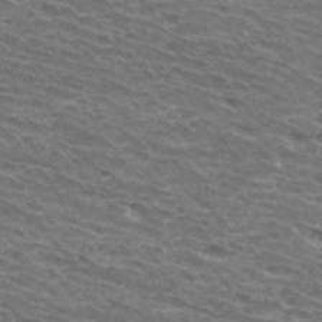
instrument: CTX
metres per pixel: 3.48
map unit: Hto
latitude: 34.4223
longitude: -42.7813
